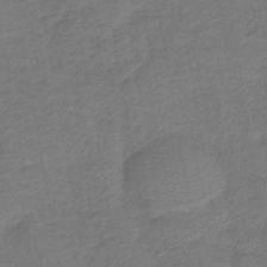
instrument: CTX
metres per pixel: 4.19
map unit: lHb
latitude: -42.3306
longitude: 79.9367
